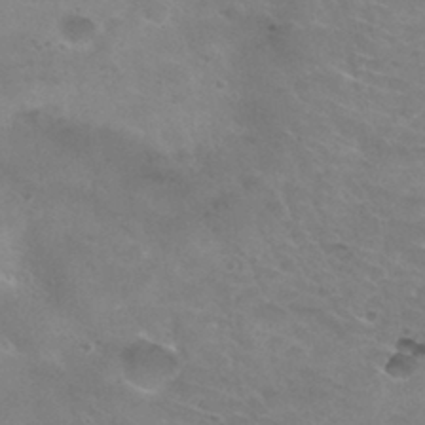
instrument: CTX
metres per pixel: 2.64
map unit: Hto
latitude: 31.2537
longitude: -47.6883
